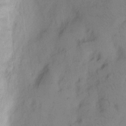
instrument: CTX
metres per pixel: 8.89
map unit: eHh
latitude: 8.3278
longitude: -62.7058
